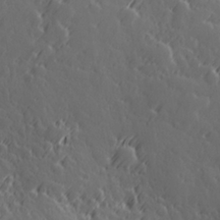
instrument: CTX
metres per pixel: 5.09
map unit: Hve
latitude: 26.8191
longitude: 145.5966
